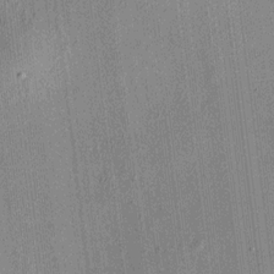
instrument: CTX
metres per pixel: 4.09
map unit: HNhu
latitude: 7.8583
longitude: 13.8800
